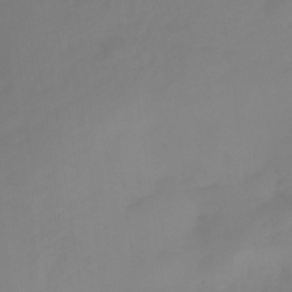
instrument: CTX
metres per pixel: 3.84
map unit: HNhu
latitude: -27.2375
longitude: 73.7855
